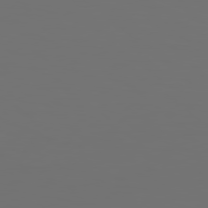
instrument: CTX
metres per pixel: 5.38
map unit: lApd
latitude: 78.9703
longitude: 176.1606
